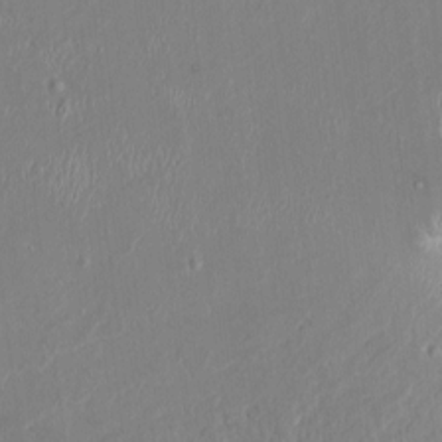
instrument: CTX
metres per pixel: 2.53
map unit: HNhu
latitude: 3.9717
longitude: -4.5357
